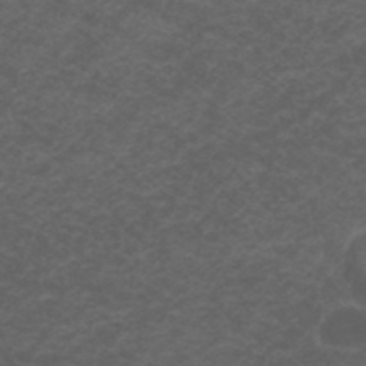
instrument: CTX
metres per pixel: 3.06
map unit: ANa
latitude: 40.9513
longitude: 25.7477
